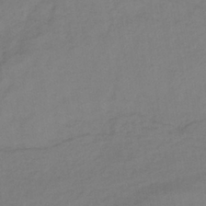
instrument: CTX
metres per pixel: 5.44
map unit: lHb
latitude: -38.1984
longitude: 70.7085
